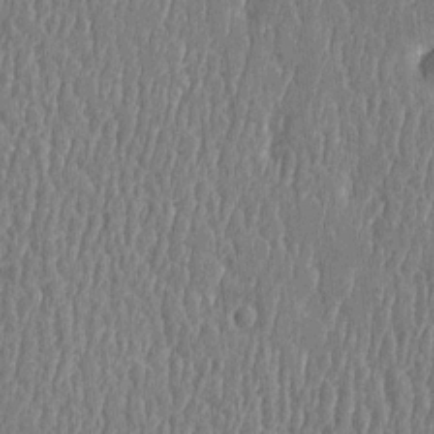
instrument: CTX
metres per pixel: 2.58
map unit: Htu
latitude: -5.2565
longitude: 176.0472
